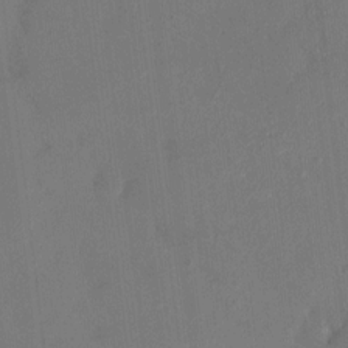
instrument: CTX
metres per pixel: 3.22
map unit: HNhu
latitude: 6.5546
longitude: 3.7477
